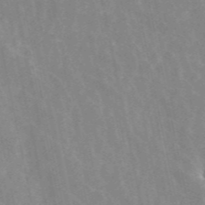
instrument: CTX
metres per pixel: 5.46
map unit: ANa
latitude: 45.8583
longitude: 25.5966
